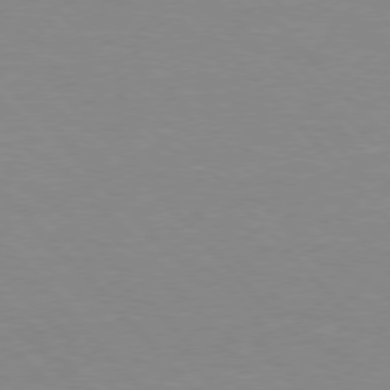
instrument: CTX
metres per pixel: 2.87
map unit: Hpe
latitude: 76.1389
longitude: -155.8583
